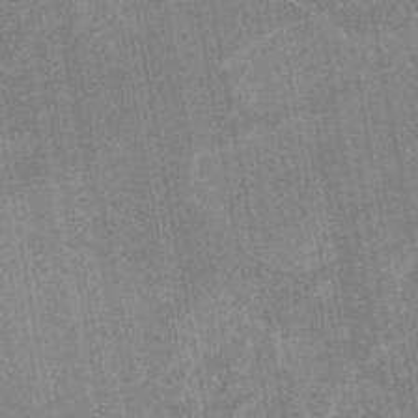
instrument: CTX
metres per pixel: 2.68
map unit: HNb
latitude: -37.1053
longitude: 57.0864
